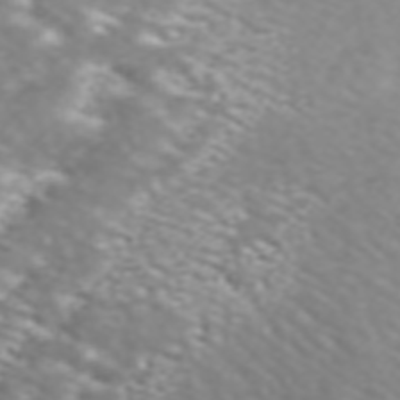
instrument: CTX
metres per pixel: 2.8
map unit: ANa
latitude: 45.3292
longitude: 21.9556
